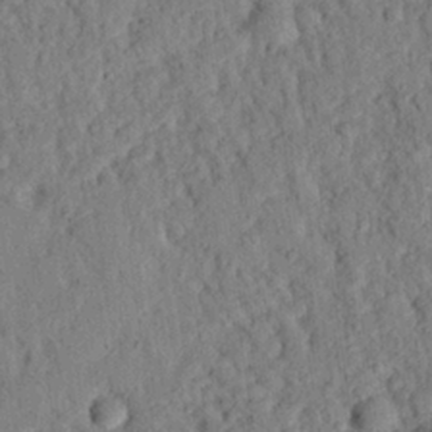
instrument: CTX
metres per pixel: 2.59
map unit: eHh
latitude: 26.1389
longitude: -79.1403
